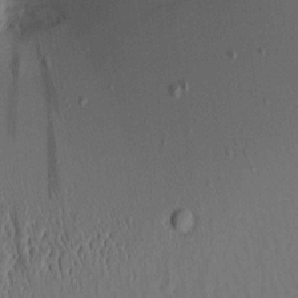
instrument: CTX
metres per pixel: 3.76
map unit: Aa
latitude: 9.2726
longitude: -131.1215
